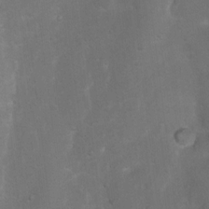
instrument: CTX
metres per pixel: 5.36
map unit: Nhu
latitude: 4.0822
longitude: -24.6868
